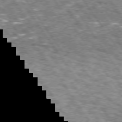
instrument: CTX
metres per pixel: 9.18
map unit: Hpe
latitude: 73.5560
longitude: -131.3104
